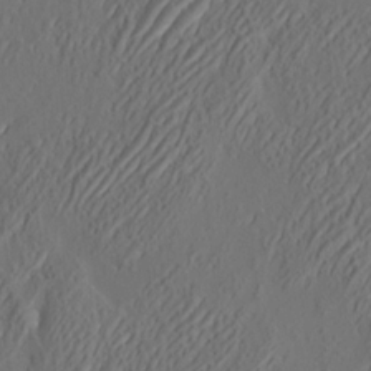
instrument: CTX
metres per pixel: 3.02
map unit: eHh
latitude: 4.3089
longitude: -77.6316
